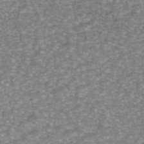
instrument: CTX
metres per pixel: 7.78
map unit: eAb
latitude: 45.9150
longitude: 104.1417
